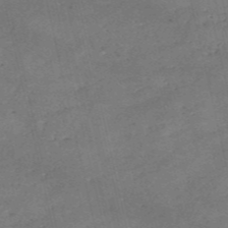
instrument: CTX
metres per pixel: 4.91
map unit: eHh
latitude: -54.9731
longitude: -91.3482
